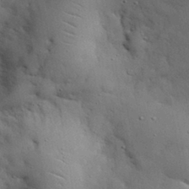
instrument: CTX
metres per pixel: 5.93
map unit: eHh
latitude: 30.5546
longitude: -83.1781
